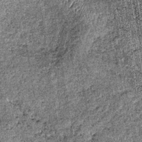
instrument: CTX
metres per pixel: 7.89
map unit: lHb
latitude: -38.6896
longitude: 67.3321
